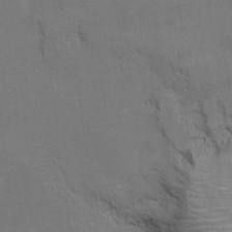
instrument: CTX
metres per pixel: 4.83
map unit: Ht
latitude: 11.4616
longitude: -33.1214
